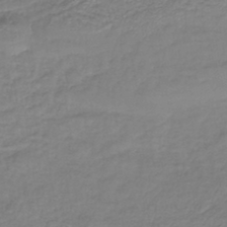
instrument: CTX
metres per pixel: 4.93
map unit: lHb
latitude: -38.4629
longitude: 62.2739
